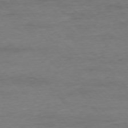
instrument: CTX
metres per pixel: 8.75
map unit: Ap
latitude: -76.8975
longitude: -83.7449
